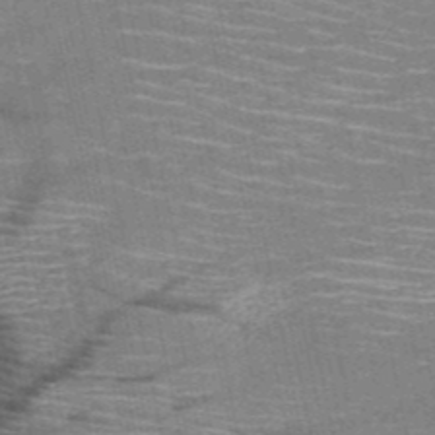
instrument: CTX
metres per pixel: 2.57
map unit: HNb
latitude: -51.1431
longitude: -44.1011
